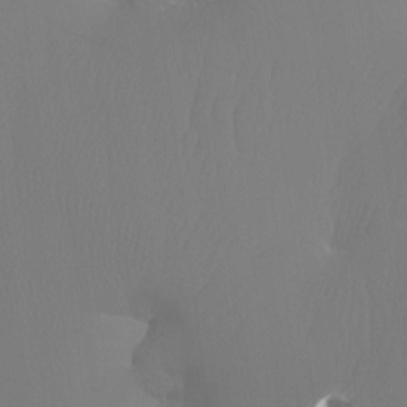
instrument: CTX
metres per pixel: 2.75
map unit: Ht
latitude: -7.1620
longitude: -30.8191
